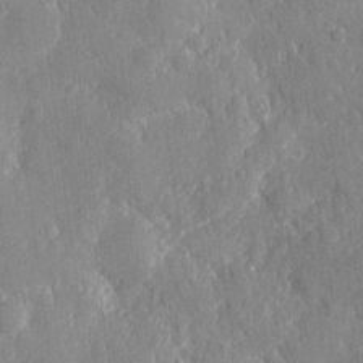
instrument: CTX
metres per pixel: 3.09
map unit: eHh
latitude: 3.9717
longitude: -71.7261
